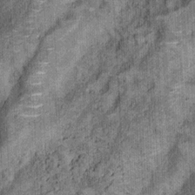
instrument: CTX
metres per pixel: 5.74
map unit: Nhu
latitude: 5.4804
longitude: -23.8772
